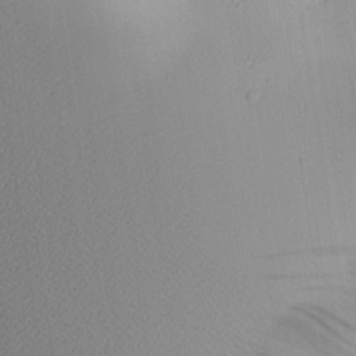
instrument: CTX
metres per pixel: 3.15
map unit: Aa
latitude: 17.7639
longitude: -126.2334
